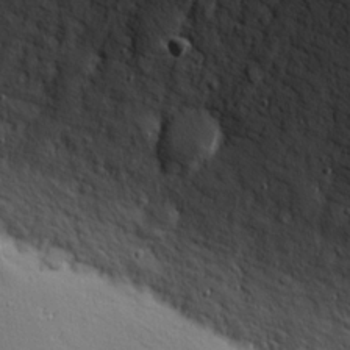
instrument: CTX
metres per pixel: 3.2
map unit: Hve
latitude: 18.8191
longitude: 150.1417
